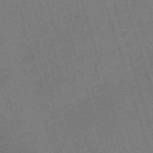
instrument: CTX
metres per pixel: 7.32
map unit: eHh
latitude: -63.4265
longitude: 49.6344
